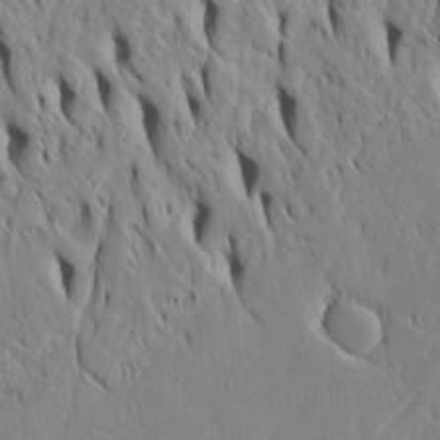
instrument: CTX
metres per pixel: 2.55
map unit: Htu
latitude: -4.7085
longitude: 152.2172
